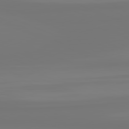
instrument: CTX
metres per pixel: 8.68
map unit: lApd
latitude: 81.6316
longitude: -176.3845
